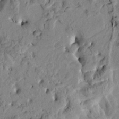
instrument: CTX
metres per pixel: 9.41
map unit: Htu
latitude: -3.1242
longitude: 167.2754
